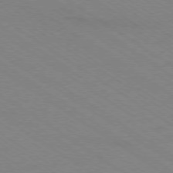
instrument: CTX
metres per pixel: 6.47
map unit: Ap
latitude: -78.7841
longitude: -84.9514
